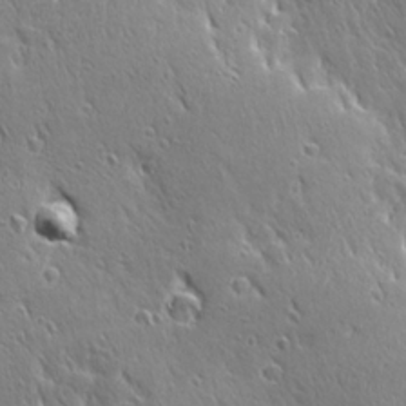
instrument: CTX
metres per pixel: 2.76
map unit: Ave
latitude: 21.5749
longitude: -136.1011
